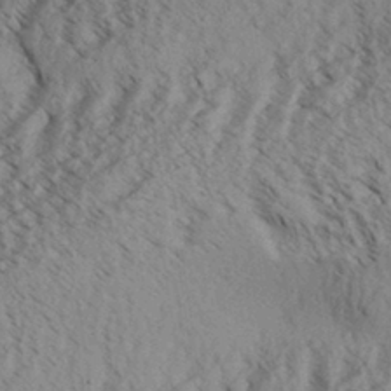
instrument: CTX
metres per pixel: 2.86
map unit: Aa
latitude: 31.3293
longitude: -138.2145
